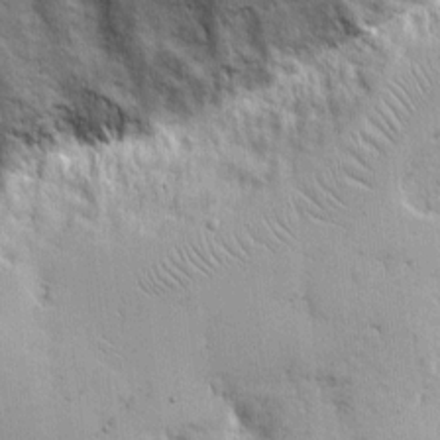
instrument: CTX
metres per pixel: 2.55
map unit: eHh
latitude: 8.9703
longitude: -66.8380
